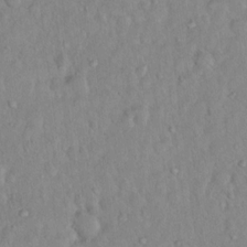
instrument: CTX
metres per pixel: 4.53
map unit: Hto
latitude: 13.2537
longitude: -37.1592
